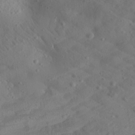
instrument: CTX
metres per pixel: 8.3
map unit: Aa
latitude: 25.0269
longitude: -143.6883
